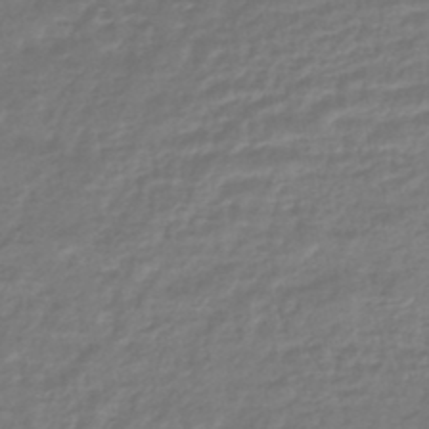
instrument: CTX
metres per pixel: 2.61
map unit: HNhu
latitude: -46.3873
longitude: 96.6141
